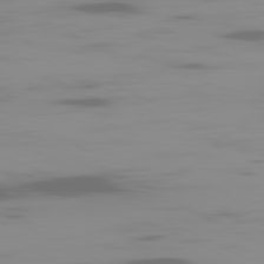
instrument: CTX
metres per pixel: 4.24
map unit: Ap
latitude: -81.1620
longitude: -62.6113
